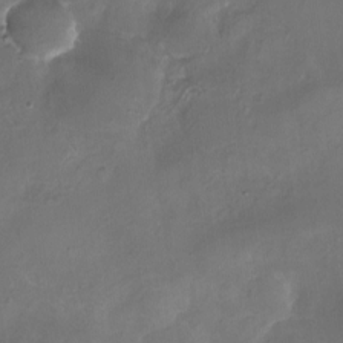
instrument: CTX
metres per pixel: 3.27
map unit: eHh
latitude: -6.6329
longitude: -77.7071
